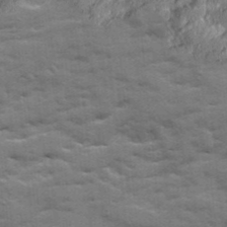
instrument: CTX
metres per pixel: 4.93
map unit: Ave
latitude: 19.3481
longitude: -129.6316
